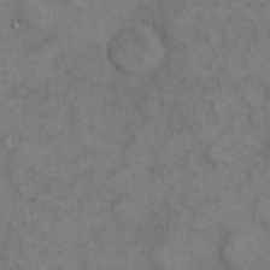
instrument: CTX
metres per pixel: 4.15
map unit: eHh
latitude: 9.4804
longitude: -63.1592
